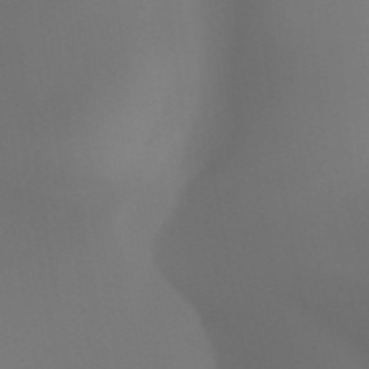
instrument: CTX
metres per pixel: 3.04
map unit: HNhu
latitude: -47.6910
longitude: 30.4629
